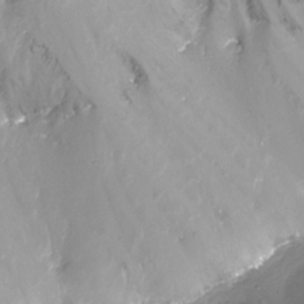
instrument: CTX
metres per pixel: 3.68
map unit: Nhu
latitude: -15.5777
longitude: -54.3089
